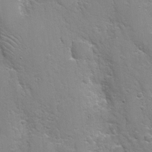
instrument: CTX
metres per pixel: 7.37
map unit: Nhe
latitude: -2.8974
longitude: -59.2726
